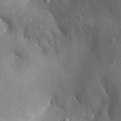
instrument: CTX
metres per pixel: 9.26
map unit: Aa
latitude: 29.3481
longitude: -131.6694
